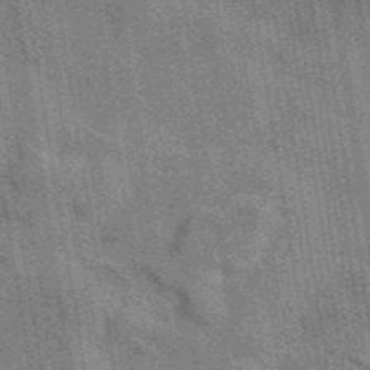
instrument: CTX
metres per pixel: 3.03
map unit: eAb
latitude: 40.6112
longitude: 107.1054
